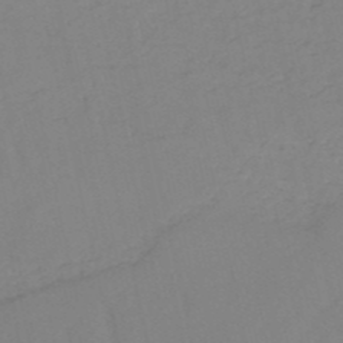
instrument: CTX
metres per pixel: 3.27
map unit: HNb
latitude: -52.0661
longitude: -50.5923
